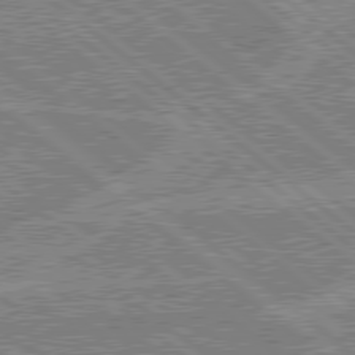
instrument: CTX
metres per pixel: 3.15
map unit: Hpe
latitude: 78.7813
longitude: -143.7639
